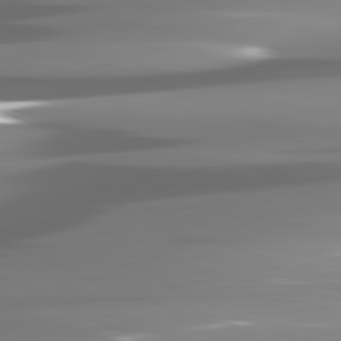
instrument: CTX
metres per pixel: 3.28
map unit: lApd
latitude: 81.5371
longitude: -140.6301
